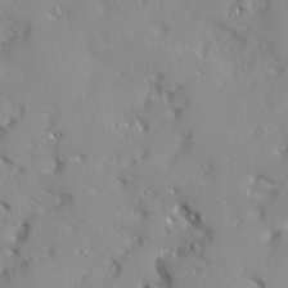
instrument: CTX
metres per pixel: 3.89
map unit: Ave
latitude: 12.5924
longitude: -101.5749
